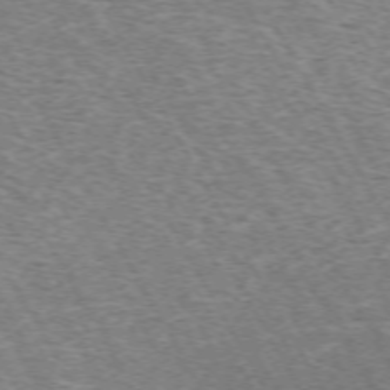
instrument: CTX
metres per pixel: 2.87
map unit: Hpe
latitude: -72.1983
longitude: 12.5574
